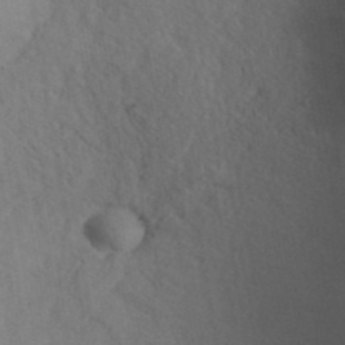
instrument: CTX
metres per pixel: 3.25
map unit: ANa
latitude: 39.4804
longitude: 29.3321
